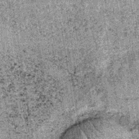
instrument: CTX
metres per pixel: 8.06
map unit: lHb
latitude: -38.2361
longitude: 67.3321
